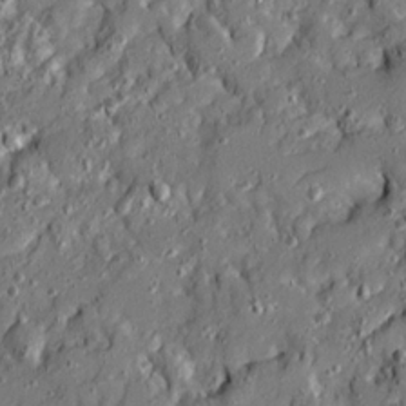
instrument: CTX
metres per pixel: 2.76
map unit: Ave
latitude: 19.3103
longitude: -129.0080
